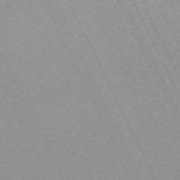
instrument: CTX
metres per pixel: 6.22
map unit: Hpe
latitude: -70.4818
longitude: 15.7289
